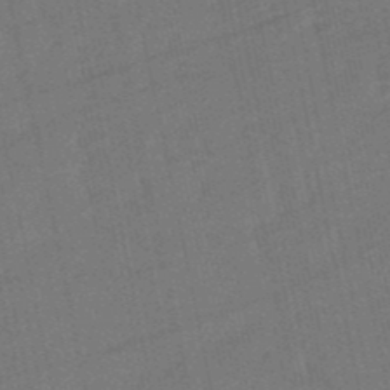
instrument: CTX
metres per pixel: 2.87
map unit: eHb
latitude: -49.7289
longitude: 78.5195
